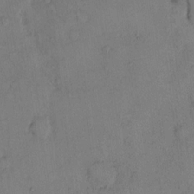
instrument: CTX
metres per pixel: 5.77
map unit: Hto
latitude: 11.1781
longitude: -58.8002
